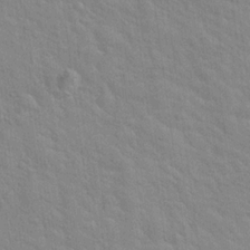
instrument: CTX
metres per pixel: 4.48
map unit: Hto
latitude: 20.1956
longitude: -54.3845
